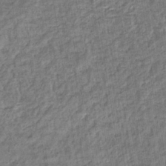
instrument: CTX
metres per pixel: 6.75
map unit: eHb
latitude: -36.6140
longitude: 79.6910
